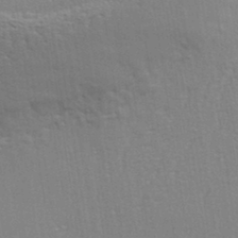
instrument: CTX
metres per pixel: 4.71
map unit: eHh
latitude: 33.8205
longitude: -132.3656
